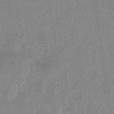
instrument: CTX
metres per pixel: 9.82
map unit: eHb
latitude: -34.9920
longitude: 73.1809
